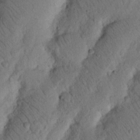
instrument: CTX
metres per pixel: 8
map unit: Nhu
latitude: 20.3845
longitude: -75.4615
